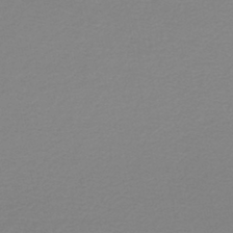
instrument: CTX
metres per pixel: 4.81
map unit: lHb
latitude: -45.3699
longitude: 62.2550
